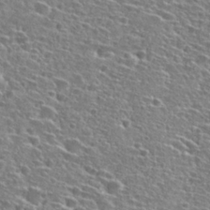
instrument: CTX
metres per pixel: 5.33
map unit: Hto
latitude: 27.0270
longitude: -47.1970
